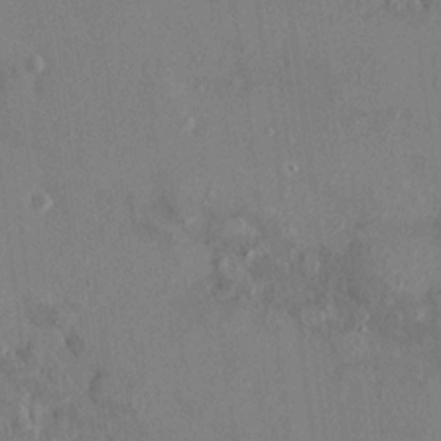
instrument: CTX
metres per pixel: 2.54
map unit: HNhu
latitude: 7.5749
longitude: 2.5195
